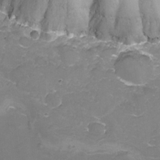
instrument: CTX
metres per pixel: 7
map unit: Nhu
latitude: -9.9367
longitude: -77.1214
